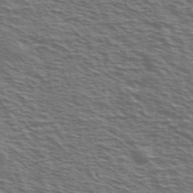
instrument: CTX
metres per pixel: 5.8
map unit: Ave
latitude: 38.2522
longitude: -109.6505
